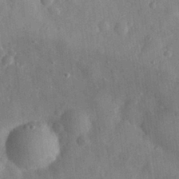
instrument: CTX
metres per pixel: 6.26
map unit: eHh
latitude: 30.3657
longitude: -75.3104
